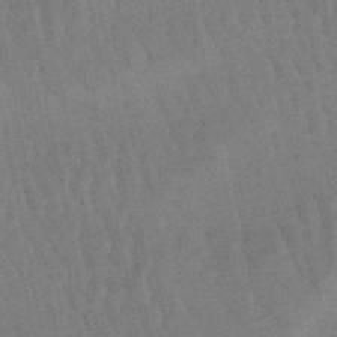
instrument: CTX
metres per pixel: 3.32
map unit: lHb
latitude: -47.5021
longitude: 77.1620
